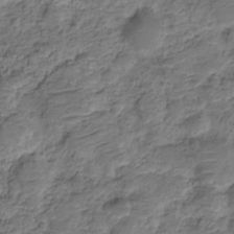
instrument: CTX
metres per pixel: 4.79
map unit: HNhu
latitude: -21.2942
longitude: 84.9352
